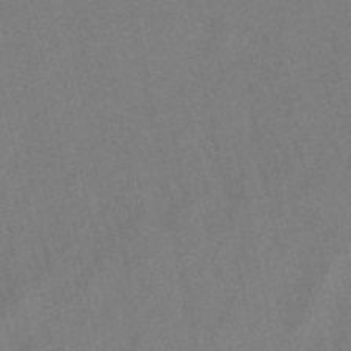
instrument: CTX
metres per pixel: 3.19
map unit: lHb
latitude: -49.4077
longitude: 72.3495
